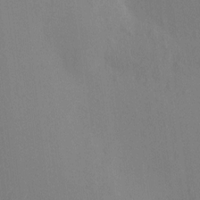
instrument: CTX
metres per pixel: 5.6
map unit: HNhu
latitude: 4.5546
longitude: 6.6140
